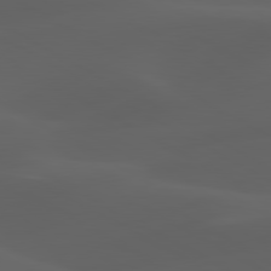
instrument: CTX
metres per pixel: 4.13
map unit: lApd
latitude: 80.3467
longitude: -89.0081
